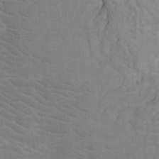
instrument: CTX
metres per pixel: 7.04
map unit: Htu
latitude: -7.8233
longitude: -65.4993
